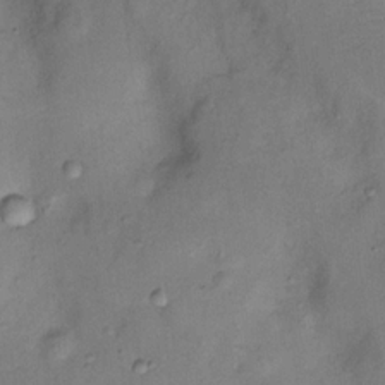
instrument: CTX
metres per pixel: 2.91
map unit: Nhu
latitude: 12.0255
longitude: -28.6490
